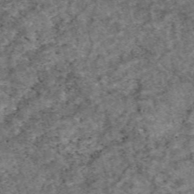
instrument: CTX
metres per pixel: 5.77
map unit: eAb
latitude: 47.1592
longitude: 119.2754
